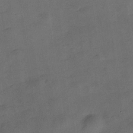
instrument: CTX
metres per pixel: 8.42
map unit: Hve
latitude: -27.6911
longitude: 92.3873
